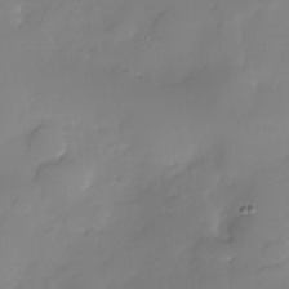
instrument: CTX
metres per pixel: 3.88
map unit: Nhu
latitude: -29.0675
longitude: -63.9150
